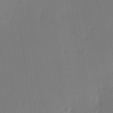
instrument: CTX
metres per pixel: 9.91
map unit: Ave
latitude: 3.2159
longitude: -113.8583
